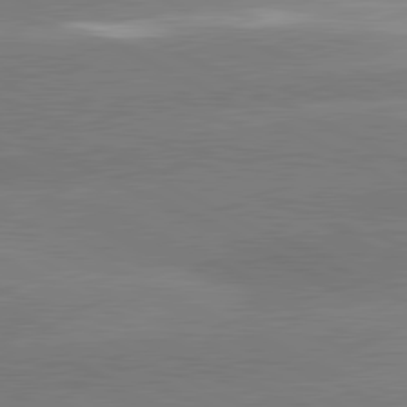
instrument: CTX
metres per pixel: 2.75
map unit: lApd
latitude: 81.2159
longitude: -150.6112
